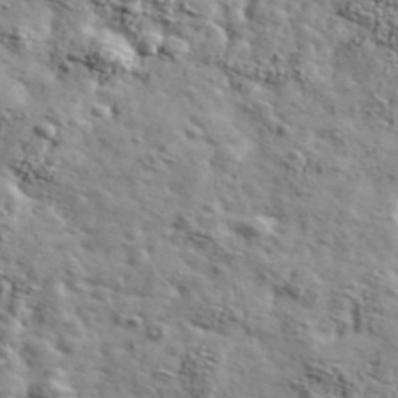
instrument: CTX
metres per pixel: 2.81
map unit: Ave
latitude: 43.0081
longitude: -110.4979
